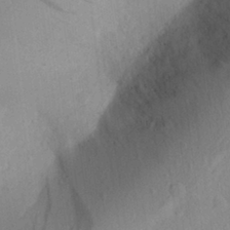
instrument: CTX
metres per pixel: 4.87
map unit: Aa
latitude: 27.1781
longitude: -146.5357
